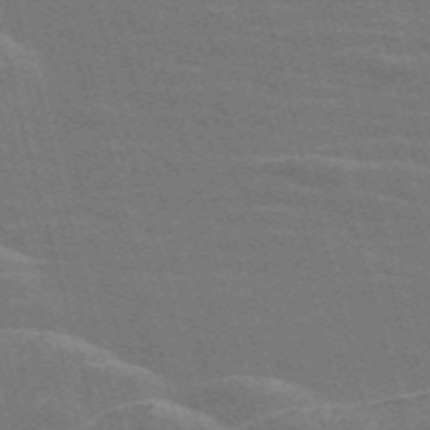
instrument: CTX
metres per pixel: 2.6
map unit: Nve
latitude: -58.3873
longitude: 62.5762
